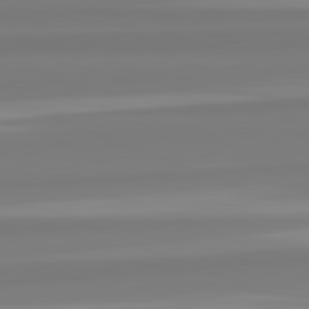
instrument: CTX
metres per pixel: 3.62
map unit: lApd
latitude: 82.4790
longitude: 175.3131
